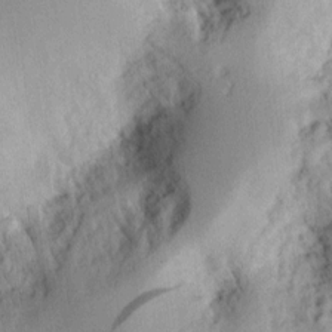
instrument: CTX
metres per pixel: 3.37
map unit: Ht
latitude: 8.4790
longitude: -75.3482
